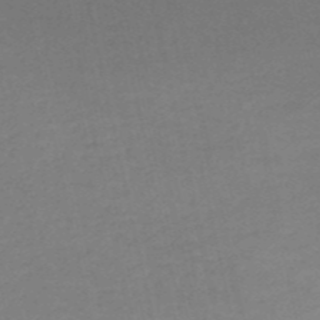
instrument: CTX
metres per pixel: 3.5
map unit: HNb
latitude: -53.3509
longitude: -50.9135
